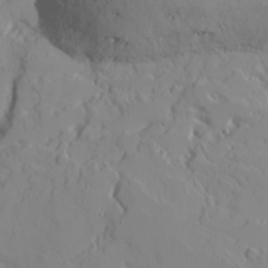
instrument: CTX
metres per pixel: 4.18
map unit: Ave
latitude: 16.2334
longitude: -129.1403
